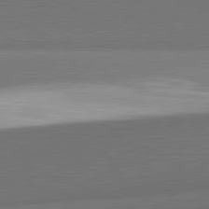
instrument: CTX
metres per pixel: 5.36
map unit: lApd
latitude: 81.9717
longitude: 152.3306
